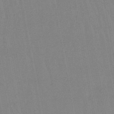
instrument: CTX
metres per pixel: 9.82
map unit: lHb
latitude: -45.9745
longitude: 78.6140
